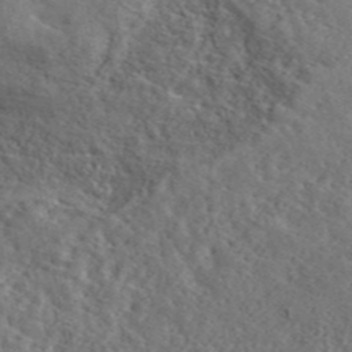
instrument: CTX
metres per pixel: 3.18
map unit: ANa
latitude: 44.5546
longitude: 47.9178
